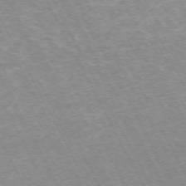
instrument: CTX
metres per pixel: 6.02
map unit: Hpe
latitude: -71.5399
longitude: 11.8800
